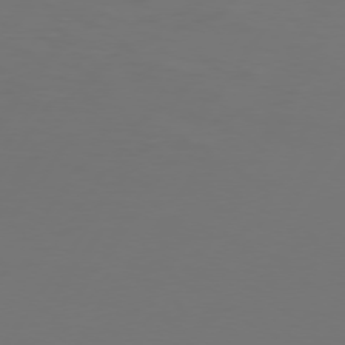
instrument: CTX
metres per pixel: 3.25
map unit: Hpe
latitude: 74.4601
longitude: -130.7436
